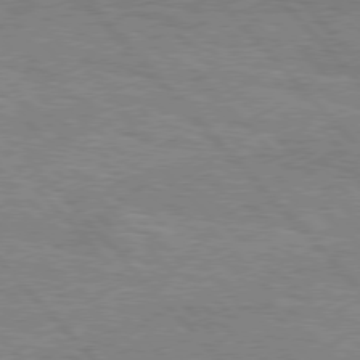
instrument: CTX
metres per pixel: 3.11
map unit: Hpe
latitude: 76.5356
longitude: -161.1781
